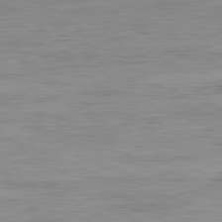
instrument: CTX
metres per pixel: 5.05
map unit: Ap
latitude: -81.9178
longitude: -79.6694
